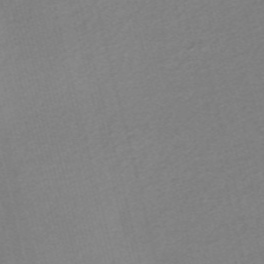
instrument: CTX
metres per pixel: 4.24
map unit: Nve
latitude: -56.3873
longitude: 60.7085
